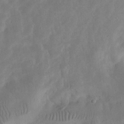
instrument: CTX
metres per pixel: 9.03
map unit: eHh
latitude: 24.4034
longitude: -67.9339
